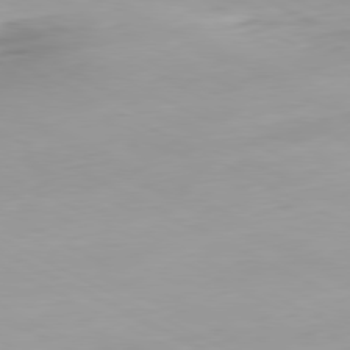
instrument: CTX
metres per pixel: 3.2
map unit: Hpe
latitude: -81.0109
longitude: 16.4629
